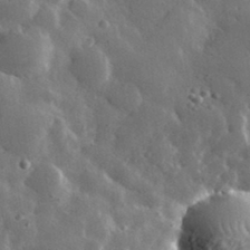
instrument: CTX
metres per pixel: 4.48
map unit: lHvf
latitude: 34.4412
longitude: -88.3657
